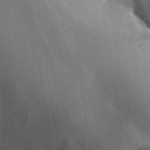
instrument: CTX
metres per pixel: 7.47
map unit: Aa
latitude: 29.8961
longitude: -131.7072
